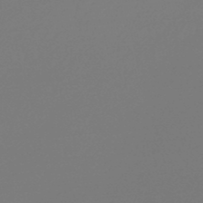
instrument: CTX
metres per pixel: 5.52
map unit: lHb
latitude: -46.5196
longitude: 65.9745
